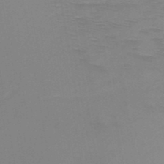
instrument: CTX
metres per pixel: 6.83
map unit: HNb
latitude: -48.9164
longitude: -45.0269
